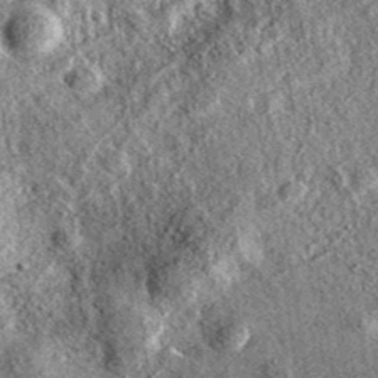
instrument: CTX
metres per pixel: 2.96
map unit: eAb
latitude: 37.2348
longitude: 109.3887
